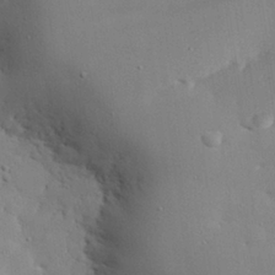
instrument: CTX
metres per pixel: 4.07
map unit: eHh
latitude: 29.1970
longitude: -82.1766
